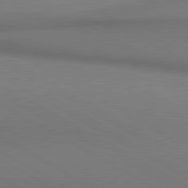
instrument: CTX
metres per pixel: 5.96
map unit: lApd
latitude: 80.6679
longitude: 155.6155
